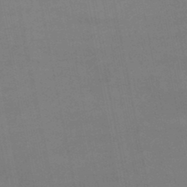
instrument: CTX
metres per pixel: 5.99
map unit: lHb
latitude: -47.2565
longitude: 58.5951
